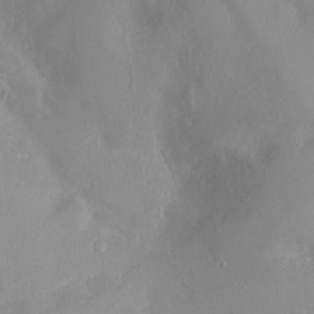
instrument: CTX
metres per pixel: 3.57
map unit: Ht
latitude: -1.0298
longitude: -45.6883
